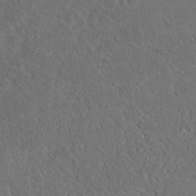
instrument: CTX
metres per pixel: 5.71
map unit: Hto
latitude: 16.5168
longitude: -37.8961
